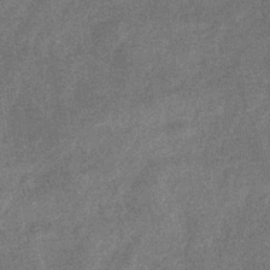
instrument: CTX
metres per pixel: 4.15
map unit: eHb
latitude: -35.6344
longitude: 78.3117
